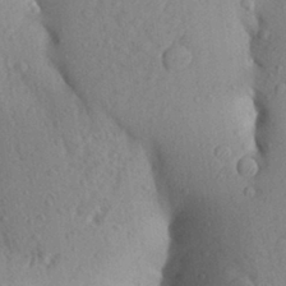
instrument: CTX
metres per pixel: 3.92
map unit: Aa
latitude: 28.9136
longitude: -148.1767
